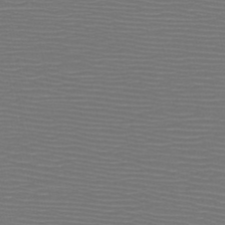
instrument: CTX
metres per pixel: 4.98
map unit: HNb
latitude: -48.2173
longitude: -44.5357
